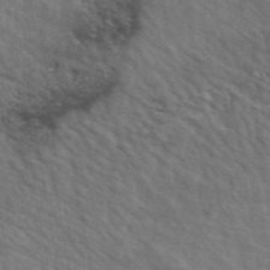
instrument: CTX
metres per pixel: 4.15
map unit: ANa
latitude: 48.7246
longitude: -74.6113
